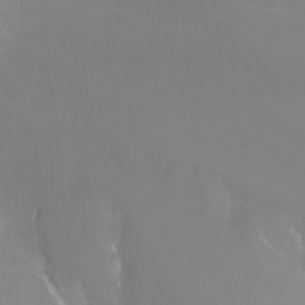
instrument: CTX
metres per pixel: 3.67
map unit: Nhu
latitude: -7.5588
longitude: -71.6694
